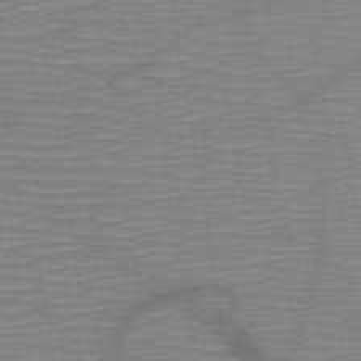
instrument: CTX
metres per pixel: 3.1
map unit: HNb
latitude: -48.9542
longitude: -45.1781
